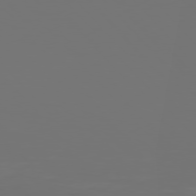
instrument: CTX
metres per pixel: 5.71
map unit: Hpe
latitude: 76.8002
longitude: -135.6505
